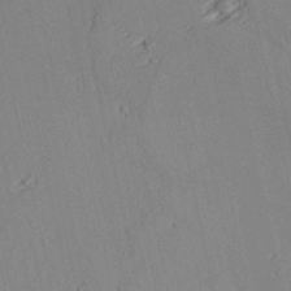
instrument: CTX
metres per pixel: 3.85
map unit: lAvf
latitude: 26.8191
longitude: -110.4034
